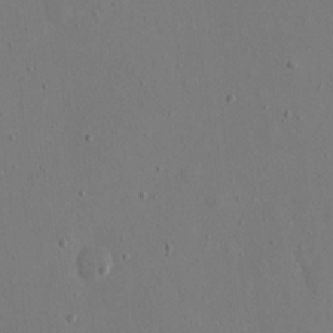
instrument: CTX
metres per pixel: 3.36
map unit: eHh
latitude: 16.1389
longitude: -70.0633
